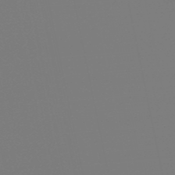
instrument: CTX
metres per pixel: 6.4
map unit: eHb
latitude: -50.8597
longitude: 73.7288
